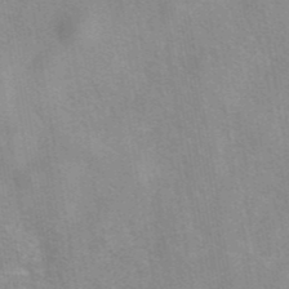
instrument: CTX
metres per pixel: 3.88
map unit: eAb
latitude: 42.2145
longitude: 107.3132
